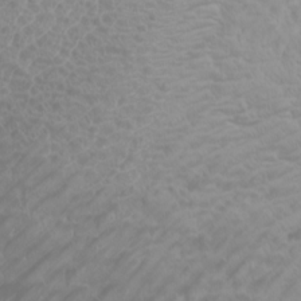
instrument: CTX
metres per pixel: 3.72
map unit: Htu
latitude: -4.7652
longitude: -88.9325
